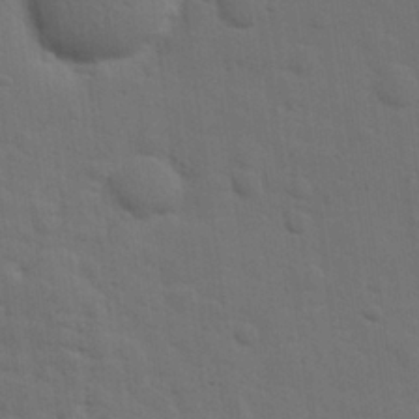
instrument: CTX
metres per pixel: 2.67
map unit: eHh
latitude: 26.0822
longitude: -81.8583
